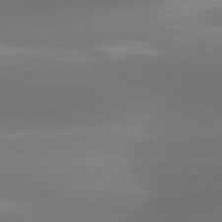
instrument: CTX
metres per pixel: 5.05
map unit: lApd
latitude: 81.7450
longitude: -162.3090
